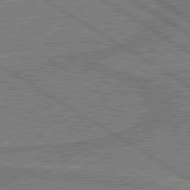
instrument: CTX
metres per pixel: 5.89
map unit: lApd
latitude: 79.8584
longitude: 169.3887
